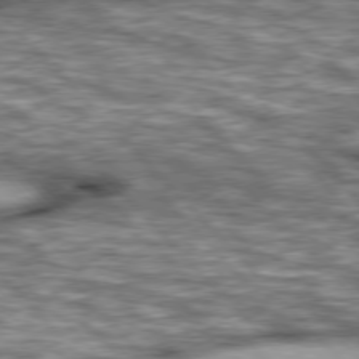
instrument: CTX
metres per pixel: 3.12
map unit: lApd
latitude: 76.7813
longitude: -50.0633
